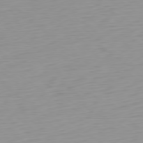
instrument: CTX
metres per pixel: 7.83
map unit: Ap
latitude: -79.0297
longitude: -66.4790
